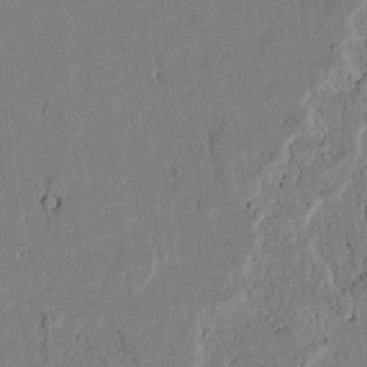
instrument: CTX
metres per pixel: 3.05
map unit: lAvf
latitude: 5.7450
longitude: 169.0297
